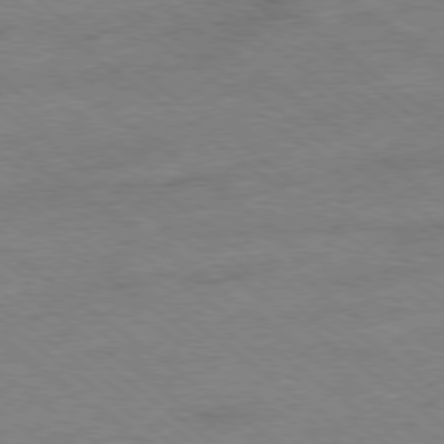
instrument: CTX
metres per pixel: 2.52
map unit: Hpe
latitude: -78.7463
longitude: -14.7058
